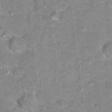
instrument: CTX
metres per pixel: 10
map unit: Hto
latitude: 17.6883
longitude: -35.8016
